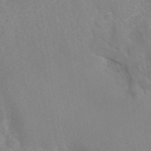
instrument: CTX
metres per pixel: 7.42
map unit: eAb
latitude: 41.6315
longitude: 106.3118
